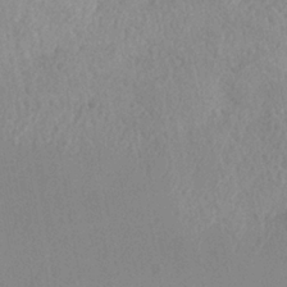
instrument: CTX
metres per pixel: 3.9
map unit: Nhe
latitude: -36.6518
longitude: -177.4615
